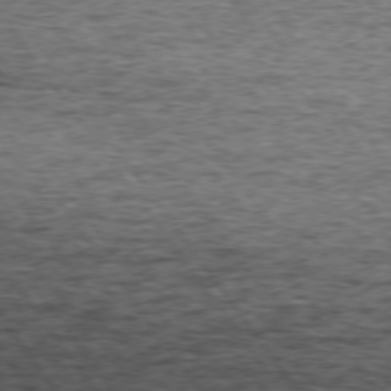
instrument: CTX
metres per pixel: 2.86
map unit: lApd
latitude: 73.6316
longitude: -76.1011
